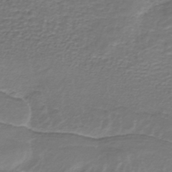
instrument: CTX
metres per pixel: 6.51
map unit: HNhu
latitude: -43.8422
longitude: 102.6896
